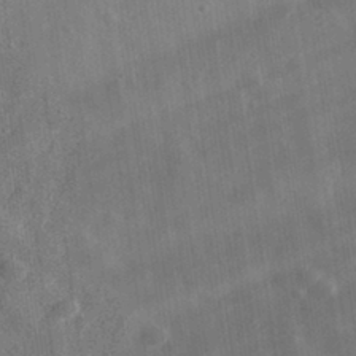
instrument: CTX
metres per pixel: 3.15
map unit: eHh
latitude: 32.0633
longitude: -78.3468
